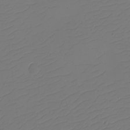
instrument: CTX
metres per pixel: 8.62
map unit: eHh
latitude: -2.2550
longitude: -74.2145
